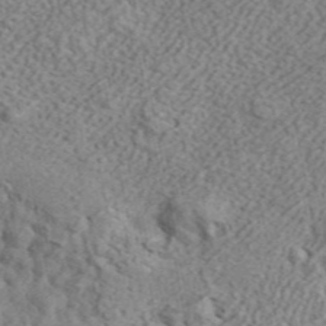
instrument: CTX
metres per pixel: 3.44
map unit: ANa
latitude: 44.6112
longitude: 45.0486
